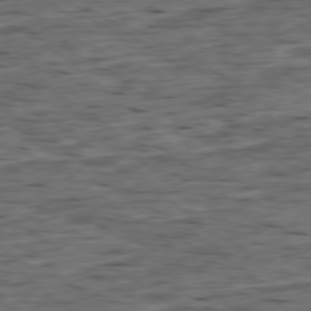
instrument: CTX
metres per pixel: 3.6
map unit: Ap
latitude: -79.2942
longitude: -90.1389
